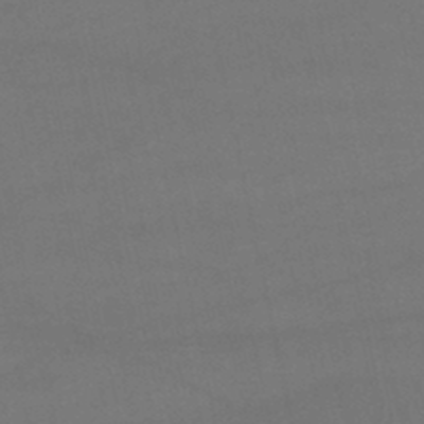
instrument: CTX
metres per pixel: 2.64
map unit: lHb
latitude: -46.5762
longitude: 67.1053
